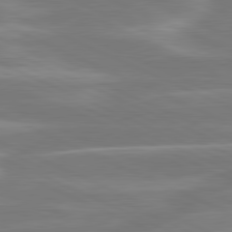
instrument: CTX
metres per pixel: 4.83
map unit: lApd
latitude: 81.1781
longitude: -131.4049
